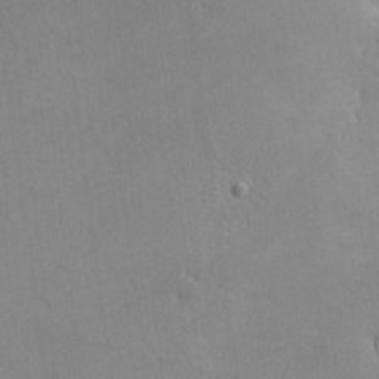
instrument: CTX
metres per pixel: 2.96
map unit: lHvf
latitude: -10.4062
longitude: -101.9339
